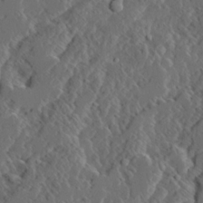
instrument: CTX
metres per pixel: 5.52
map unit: Ave
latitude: 14.5735
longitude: -136.5735
